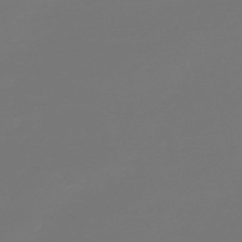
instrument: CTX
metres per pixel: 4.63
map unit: eHb
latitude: -50.6329
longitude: 78.9730
